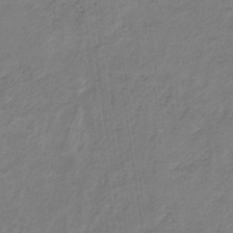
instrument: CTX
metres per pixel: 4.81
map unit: HNb
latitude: -32.9164
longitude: 59.7666
